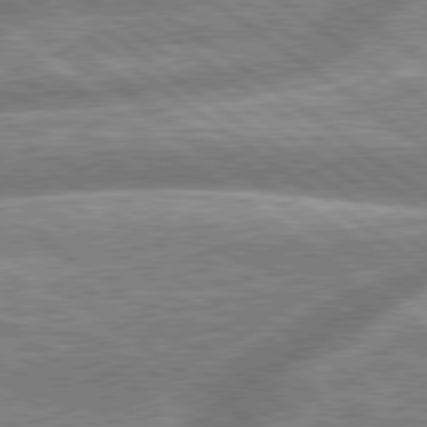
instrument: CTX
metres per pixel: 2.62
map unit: lApd
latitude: 79.4049
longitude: -158.8002
